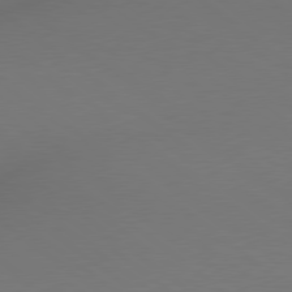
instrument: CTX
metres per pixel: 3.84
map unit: lApd
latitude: 78.8758
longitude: 175.2942
